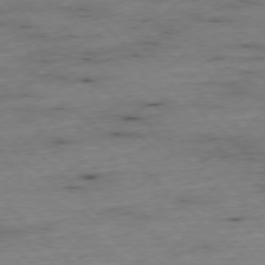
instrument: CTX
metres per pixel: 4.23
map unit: Ap
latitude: -77.0864
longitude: -90.2334
